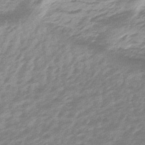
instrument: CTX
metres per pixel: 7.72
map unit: lHb
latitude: -48.2362
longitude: 82.9542
